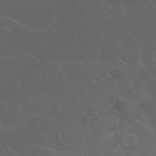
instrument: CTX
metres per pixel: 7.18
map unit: Nhu
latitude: 24.5356
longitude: -62.2334
